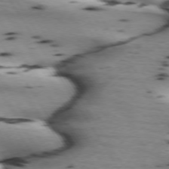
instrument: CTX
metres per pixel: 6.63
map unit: lApd
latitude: 72.8191
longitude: -52.9325
